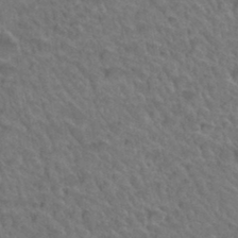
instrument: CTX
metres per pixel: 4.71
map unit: Hto
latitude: 34.6868
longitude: -47.3860
